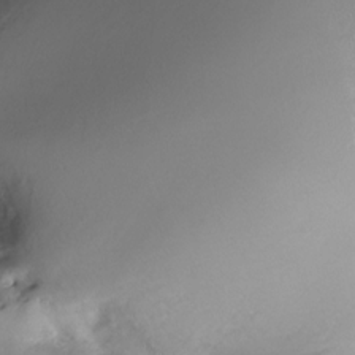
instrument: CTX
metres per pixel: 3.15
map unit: Nhe
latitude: -29.2187
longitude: -110.6869
